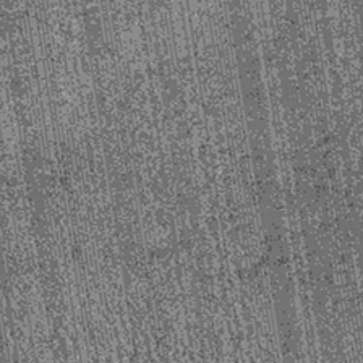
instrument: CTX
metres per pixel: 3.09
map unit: lHb
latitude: -39.8233
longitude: 67.4644
